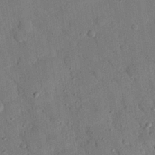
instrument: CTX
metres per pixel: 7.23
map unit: eHh
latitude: 26.1200
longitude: -77.0080
